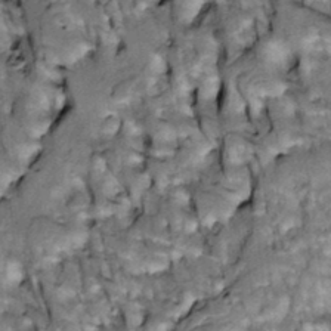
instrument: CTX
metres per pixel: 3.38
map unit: Htu
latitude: -3.7666
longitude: 150.5006
